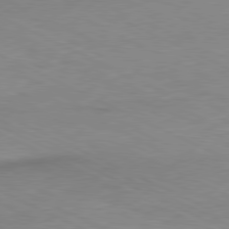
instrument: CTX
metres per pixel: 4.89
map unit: Ap
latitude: -81.5588
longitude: -70.3467
